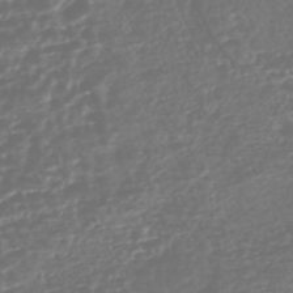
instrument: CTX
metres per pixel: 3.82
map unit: HNhu
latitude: -45.4643
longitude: 107.1054
